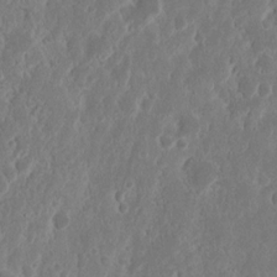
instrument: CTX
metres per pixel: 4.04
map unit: Nhu
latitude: 15.1593
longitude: -73.8584
